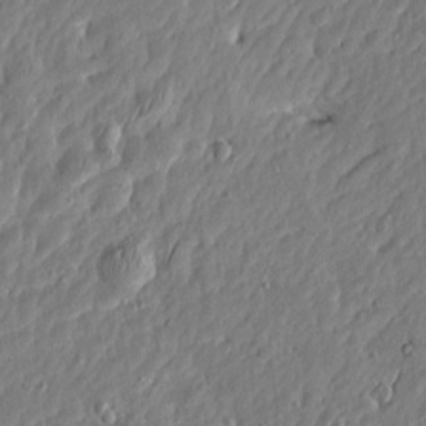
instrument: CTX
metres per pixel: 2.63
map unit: Htu
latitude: -6.3495
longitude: 174.9919
